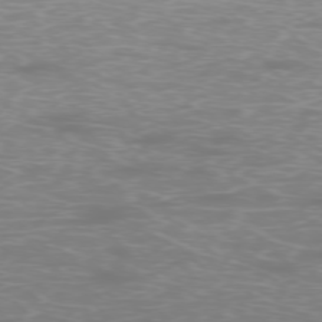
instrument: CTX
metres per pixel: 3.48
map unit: Ap
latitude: -77.0297
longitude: -62.1578
